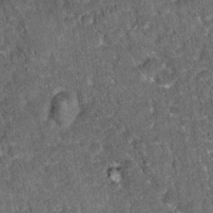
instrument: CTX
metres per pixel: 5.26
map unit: Hto
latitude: 15.7072
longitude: -34.7624
